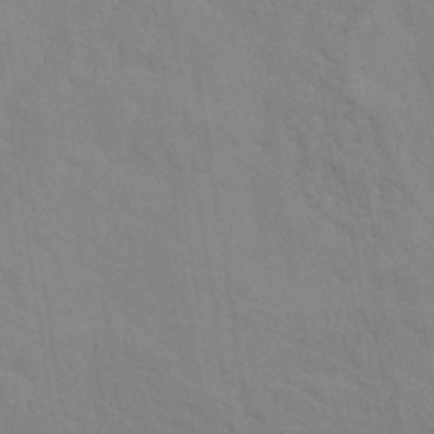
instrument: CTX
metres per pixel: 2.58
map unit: Hto
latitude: 16.6302
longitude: -36.0444
